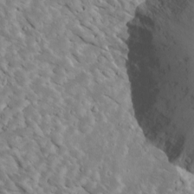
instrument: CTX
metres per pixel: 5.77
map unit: Htu
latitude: 2.4223
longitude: 142.8408
